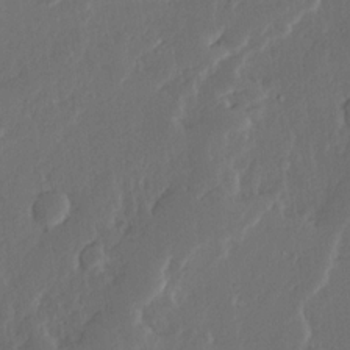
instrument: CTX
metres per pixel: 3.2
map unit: Ave
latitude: 14.6491
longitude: -137.9150
